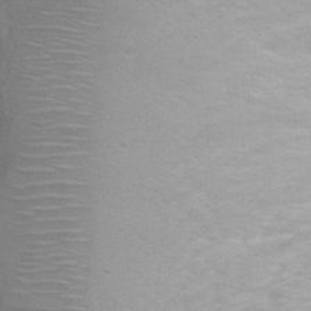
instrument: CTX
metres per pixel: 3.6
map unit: Nhu
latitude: 4.4034
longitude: -25.0269
